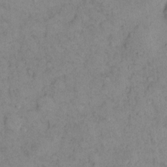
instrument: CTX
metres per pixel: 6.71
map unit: eHh
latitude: 10.1389
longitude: -62.1767
